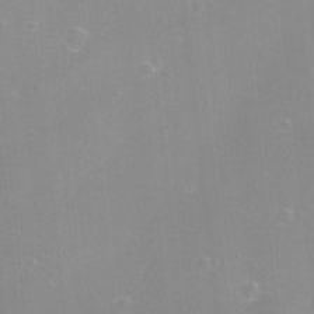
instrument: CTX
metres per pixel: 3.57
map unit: eHh
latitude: -12.2551
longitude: -61.1025
